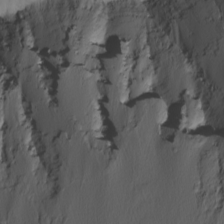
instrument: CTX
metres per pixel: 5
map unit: Nhu
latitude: -4.6896
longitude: -92.4223
